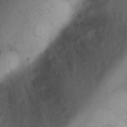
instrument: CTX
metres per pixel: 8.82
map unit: Ht
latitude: 1.6505
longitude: -36.8947
